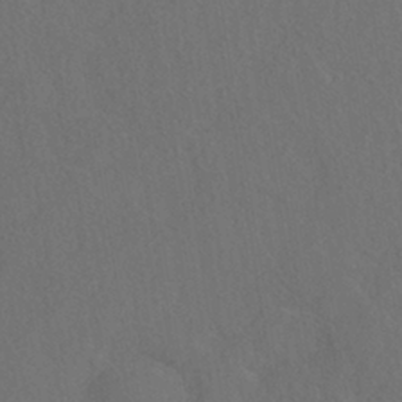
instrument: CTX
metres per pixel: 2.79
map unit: HNhu
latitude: -39.1998
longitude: 100.9541
